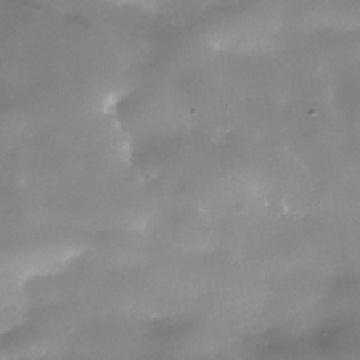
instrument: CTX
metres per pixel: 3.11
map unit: Nhe
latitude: -36.5195
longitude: -90.7057
